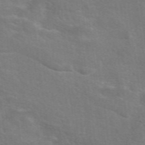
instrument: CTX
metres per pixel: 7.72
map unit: eAb
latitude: 50.3278
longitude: 113.0298
